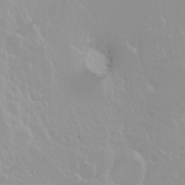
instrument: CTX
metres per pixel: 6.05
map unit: Ht
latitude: -2.4628
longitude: -60.7246
